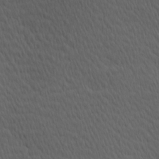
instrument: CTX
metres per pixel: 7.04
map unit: Hve
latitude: 12.2901
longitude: -90.4034
